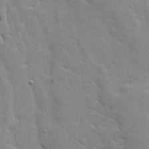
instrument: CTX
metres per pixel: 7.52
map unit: Ave
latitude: 13.2537
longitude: -134.3656
